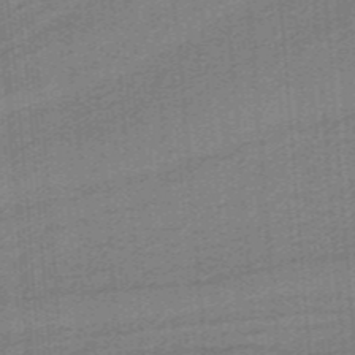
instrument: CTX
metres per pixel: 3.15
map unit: HNb
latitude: -38.3306
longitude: 53.8800
